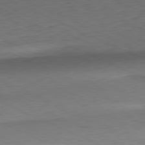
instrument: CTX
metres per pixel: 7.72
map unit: Ap
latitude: -81.3321
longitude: -69.0648
